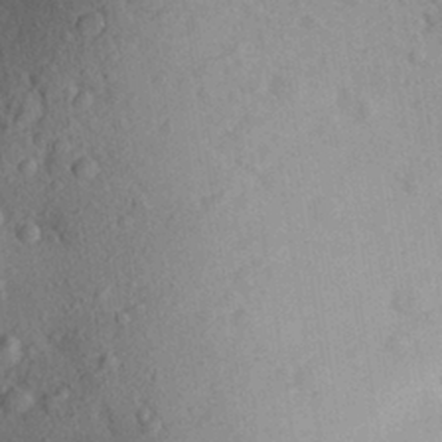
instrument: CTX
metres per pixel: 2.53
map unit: Aa
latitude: 27.9528
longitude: -148.0444
